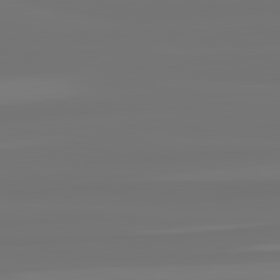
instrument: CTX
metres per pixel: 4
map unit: lApd
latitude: 82.3467
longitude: -177.8205
